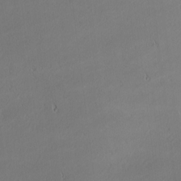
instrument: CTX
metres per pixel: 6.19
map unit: Nhu
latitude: 0.8569
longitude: -79.0837
